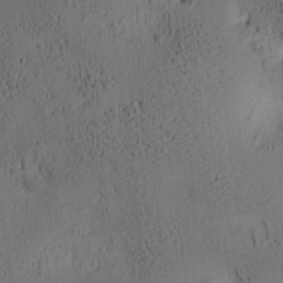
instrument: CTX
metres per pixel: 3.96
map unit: lAa
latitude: 6.7813
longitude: -114.6868
